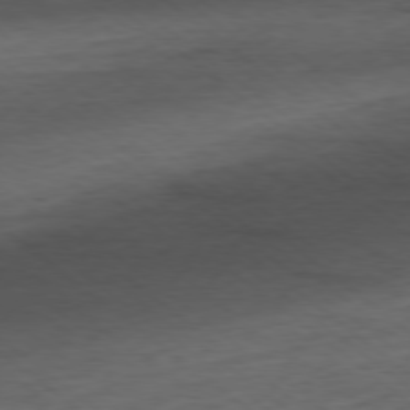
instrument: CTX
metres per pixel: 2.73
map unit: Ap
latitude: -78.5951
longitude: -92.3845
